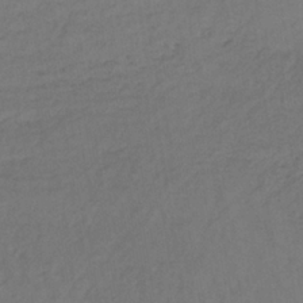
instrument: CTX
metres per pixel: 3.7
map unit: lHb
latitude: -35.8422
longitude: 64.6708
